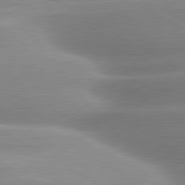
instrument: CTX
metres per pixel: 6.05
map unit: lApd
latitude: 80.3845
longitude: -157.7827
